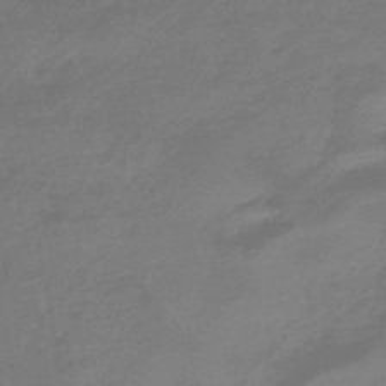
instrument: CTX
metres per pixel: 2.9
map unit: HNhu
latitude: -46.2739
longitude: 90.3873
